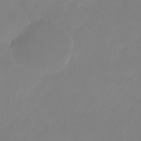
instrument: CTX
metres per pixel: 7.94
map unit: Htu
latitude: -14.9731
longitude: -46.1578
